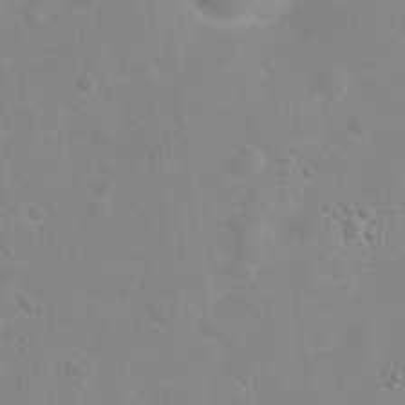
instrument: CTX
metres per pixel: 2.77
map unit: Hto
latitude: 16.9136
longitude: -39.1781
